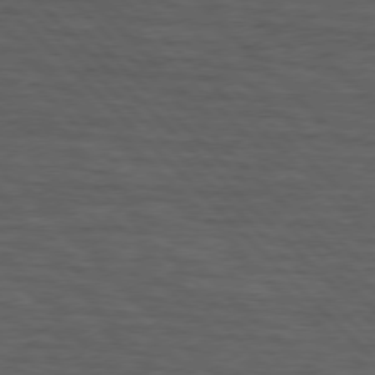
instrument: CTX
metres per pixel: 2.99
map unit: lApd
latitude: 75.5182
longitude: -83.0647
